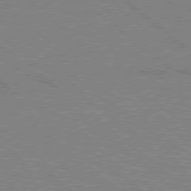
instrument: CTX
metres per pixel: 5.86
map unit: Hpe
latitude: 78.1578
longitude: -160.6679
